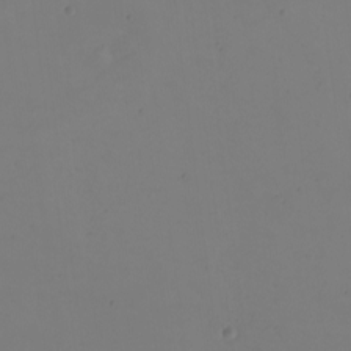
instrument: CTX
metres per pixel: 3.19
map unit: eHh
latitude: -2.1227
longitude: -74.4034
